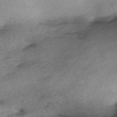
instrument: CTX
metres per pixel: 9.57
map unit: eHh
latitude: -62.1794
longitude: 53.6155
